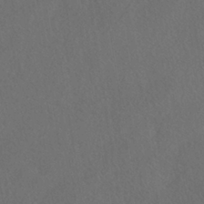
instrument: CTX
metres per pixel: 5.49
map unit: HNhu
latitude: -39.0676
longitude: 100.9163
